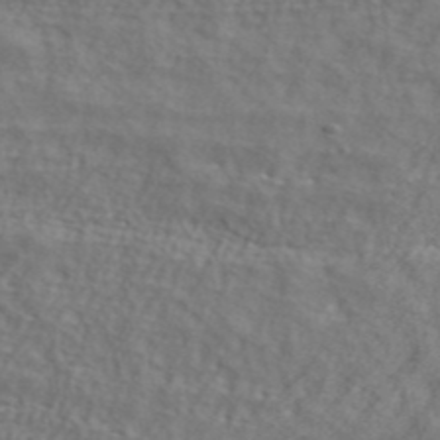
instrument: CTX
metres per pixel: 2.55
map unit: ANa
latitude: 42.1011
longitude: 26.7841
